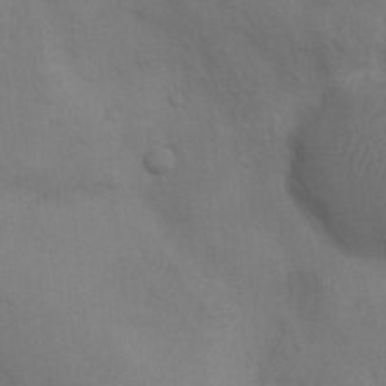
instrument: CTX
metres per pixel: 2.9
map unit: Nhu
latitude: 8.0822
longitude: -24.1766
